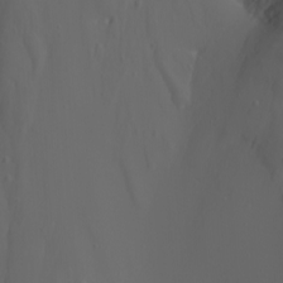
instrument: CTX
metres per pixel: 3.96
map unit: Nhu
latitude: -7.6910
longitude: -81.4426
